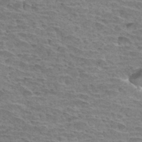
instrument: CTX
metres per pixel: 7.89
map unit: Hto
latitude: 33.5182
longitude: -39.5938
